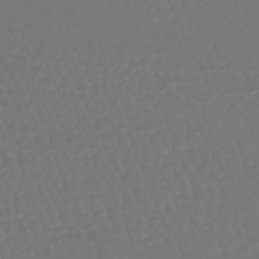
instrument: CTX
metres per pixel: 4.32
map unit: lHb
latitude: -43.9556
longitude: 78.0472
